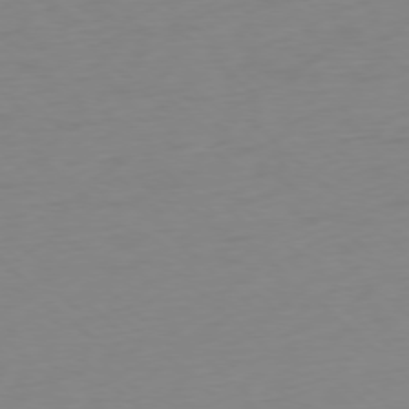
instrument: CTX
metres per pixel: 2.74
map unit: Ap
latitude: -77.8611
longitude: -67.6316
